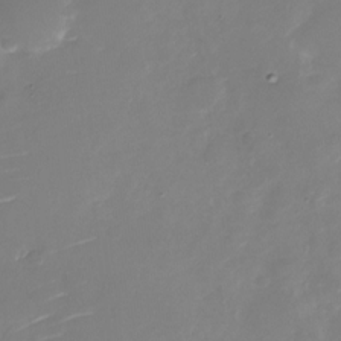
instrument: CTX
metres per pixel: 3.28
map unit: Nhu
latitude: -27.5966
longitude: -79.0459
